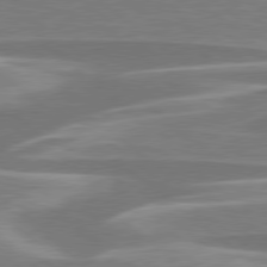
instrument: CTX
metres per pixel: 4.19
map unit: lApd
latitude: 79.0837
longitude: -93.4237
